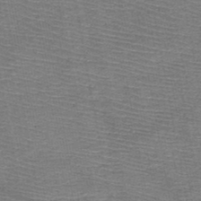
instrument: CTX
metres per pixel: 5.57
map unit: HNb
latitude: -48.7275
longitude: -42.6302
